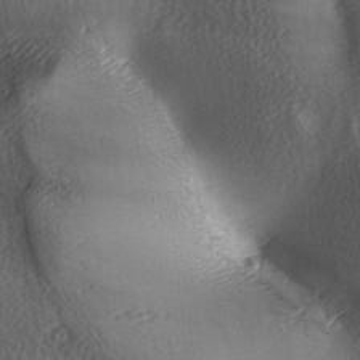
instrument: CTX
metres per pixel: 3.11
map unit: lAa
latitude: -6.3684
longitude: -121.2915
